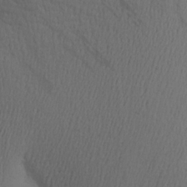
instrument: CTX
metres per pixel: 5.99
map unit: Aa
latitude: 19.4237
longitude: -144.1011
